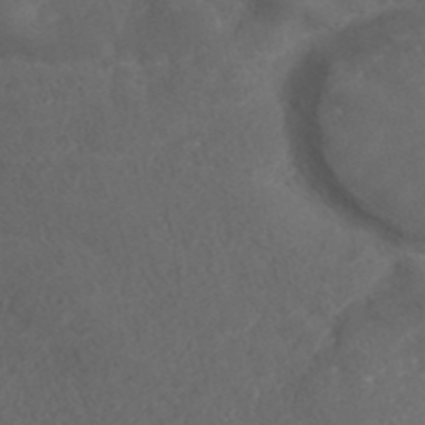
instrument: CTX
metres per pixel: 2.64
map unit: ANa
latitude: 42.1011
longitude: 28.1984
